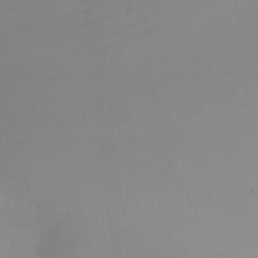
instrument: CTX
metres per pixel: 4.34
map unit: Ht
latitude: -7.0864
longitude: -19.6316
